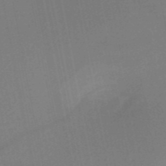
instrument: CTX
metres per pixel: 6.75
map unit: HNb
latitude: -50.1417
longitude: -42.7813
